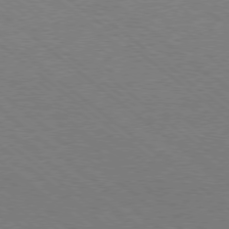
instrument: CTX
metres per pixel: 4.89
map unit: Ap
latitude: -78.8030
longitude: -83.9150
